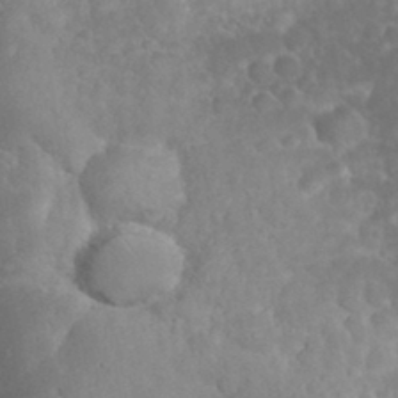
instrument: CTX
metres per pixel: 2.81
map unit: eHh
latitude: 32.7057
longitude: -63.6694
